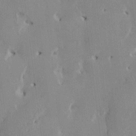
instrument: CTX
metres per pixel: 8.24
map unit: HNhu
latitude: 1.0269
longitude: -5.2726
